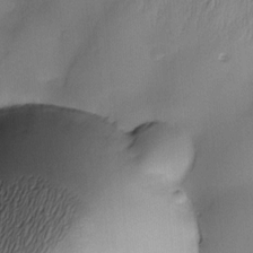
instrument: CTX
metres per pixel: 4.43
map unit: Nve
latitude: -23.0676
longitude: -137.8395
